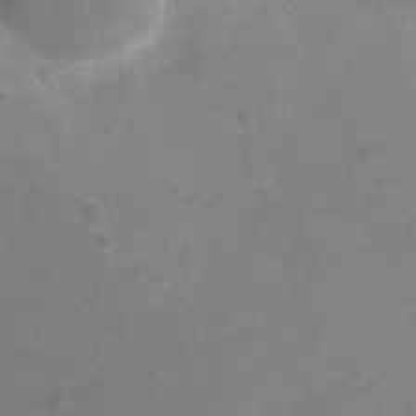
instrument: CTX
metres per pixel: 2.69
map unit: Ht
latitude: -7.4832
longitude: -21.0648
